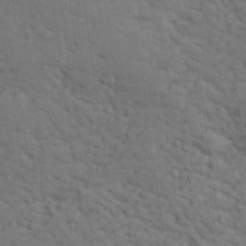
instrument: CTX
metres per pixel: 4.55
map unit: lHvf
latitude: 26.4790
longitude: 143.1431
